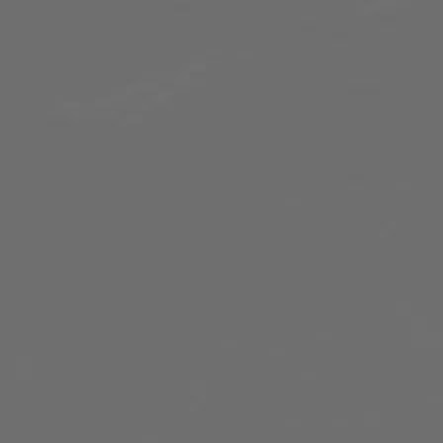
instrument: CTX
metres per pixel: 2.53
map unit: Ap
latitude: -76.1795
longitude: -74.6679
